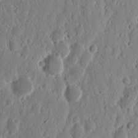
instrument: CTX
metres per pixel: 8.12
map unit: Nhu
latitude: 14.2712
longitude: -73.0648
